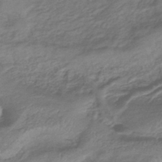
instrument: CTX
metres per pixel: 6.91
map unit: lHb
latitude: -39.1242
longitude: 75.3510
